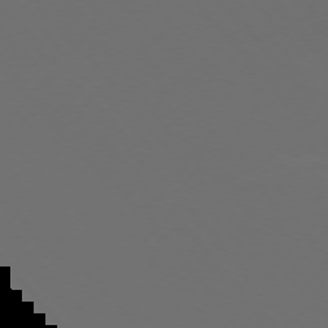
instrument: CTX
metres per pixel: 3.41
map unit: Ap
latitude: -75.9178
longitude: -76.6868
